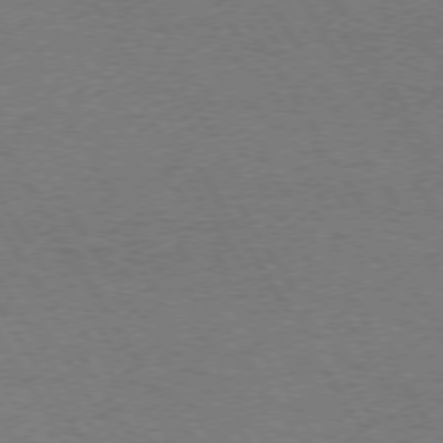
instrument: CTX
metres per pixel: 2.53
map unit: Hpe
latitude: 73.1781
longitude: -129.1592
